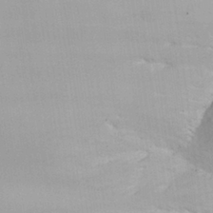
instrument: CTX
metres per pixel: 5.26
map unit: Aa
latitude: 28.6112
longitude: -145.2159
